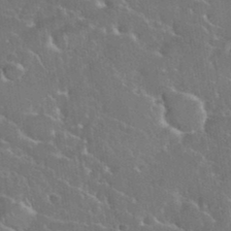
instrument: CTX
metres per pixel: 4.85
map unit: eHh
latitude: 37.4616
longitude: -61.2726
